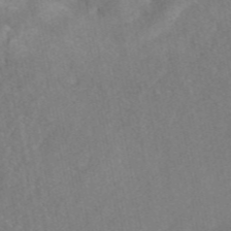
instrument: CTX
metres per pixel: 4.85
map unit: eAb
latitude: 47.1970
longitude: 127.5966
